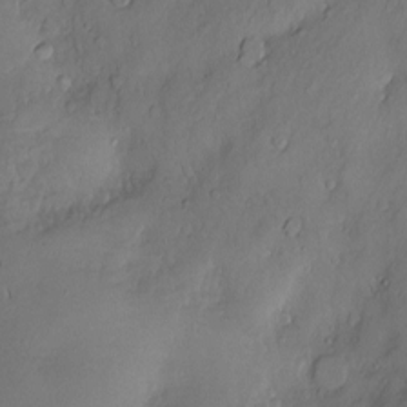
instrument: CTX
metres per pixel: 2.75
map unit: Hve
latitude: -10.9731
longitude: 173.4076
